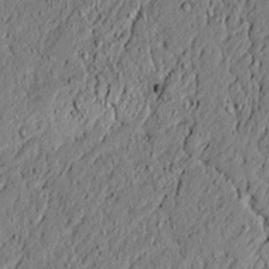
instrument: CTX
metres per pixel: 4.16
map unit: lAvf
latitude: 5.3859
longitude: 167.4265
